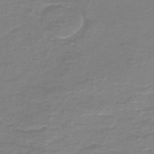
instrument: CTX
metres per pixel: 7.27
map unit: HNb
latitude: -46.5573
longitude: 52.9919
